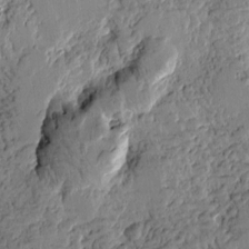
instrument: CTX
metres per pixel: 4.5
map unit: Htu
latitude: -0.9920
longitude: -176.5545
